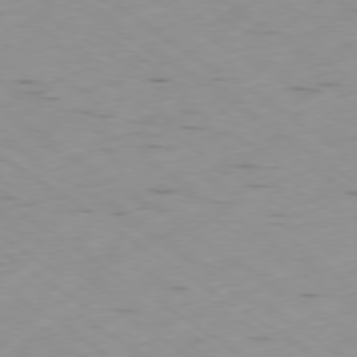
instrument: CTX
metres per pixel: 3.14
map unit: Ap
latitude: -79.3887
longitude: -72.3846
